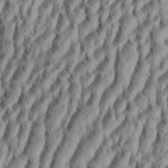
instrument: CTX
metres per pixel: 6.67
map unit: Aa
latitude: 34.0822
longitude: -136.9325
